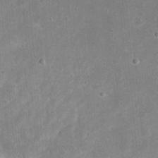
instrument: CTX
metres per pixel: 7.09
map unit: eHh
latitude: 21.0648
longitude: -67.9906
